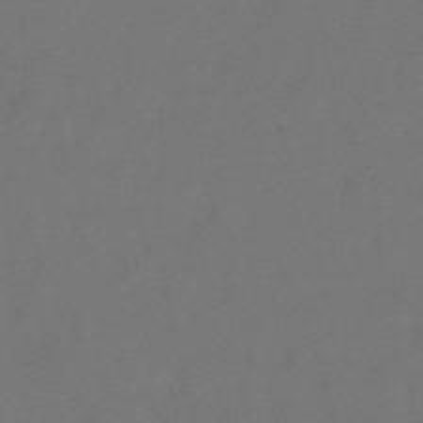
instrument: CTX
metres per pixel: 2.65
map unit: lHb
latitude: -47.7477
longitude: 74.0661
